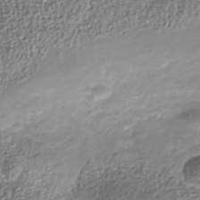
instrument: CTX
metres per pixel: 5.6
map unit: Nhu
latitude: -40.8786
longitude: -85.5749
